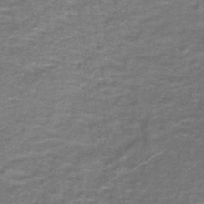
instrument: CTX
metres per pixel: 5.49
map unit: lHb
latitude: -43.6910
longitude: 54.6519
